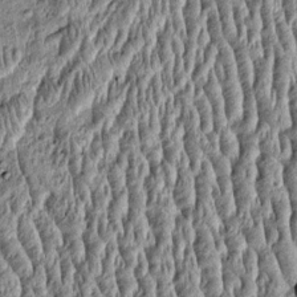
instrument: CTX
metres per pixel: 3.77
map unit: Htu
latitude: -4.2361
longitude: 157.5777
